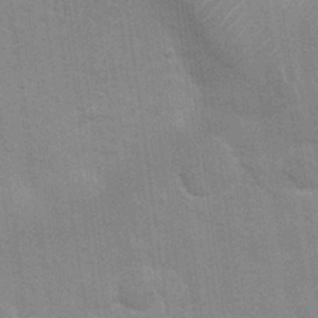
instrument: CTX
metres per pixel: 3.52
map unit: Nhu
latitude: 27.4615
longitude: -64.2334
